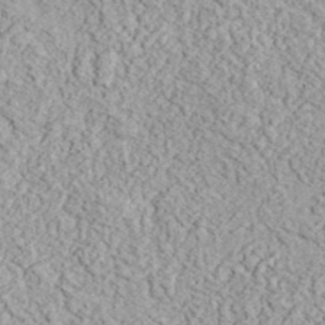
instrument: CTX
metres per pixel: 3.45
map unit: eHh
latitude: 37.5749
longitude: -81.0080
